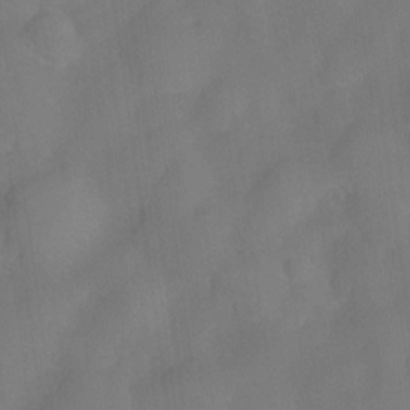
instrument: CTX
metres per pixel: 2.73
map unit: Nve
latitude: -27.3131
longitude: -148.2523
